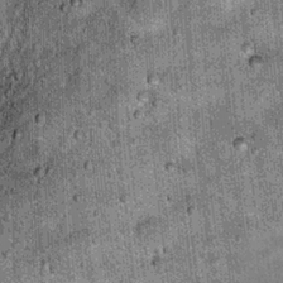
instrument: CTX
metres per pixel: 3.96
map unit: Hto
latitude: 15.7072
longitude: -35.1025
